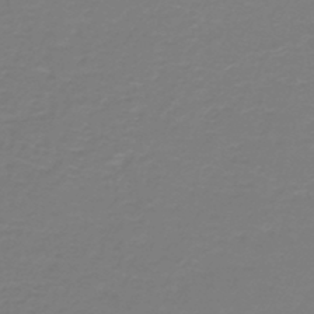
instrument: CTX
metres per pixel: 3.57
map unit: HNb
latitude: -46.1228
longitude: 53.4643
